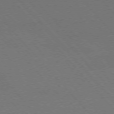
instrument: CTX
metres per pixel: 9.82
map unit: Hpe
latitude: -76.4440
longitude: -12.8758
